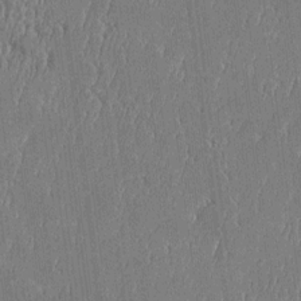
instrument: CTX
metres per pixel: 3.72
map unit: Htu
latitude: -5.6344
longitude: 176.0850
